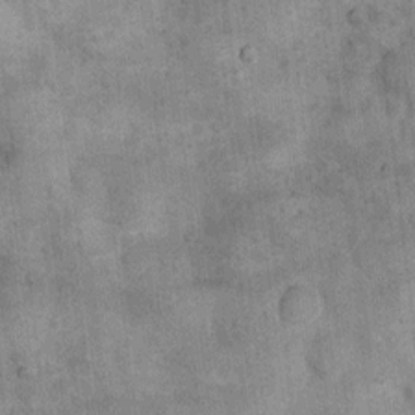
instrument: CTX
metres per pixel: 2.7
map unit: Nhu
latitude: 7.4615
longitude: -23.8016
